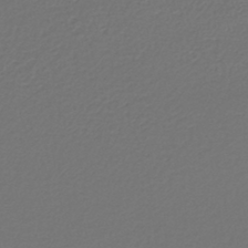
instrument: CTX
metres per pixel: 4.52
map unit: lHb
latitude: -42.7085
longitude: 61.6533
